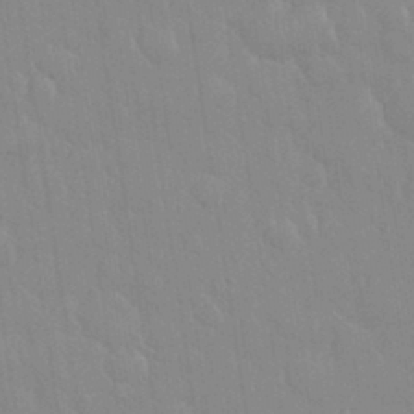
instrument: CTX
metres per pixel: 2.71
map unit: eHh
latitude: 32.8191
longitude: -60.0444
